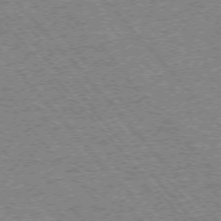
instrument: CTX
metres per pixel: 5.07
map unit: Ap
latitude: -75.6533
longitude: -86.1389
